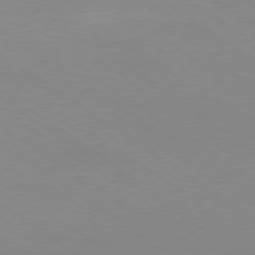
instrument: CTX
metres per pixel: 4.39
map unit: Ap
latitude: -79.5966
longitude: -66.3278
